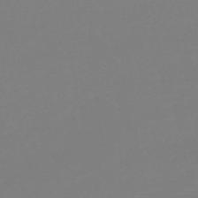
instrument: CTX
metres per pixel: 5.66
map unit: eHb
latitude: -49.7667
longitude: 77.8044
